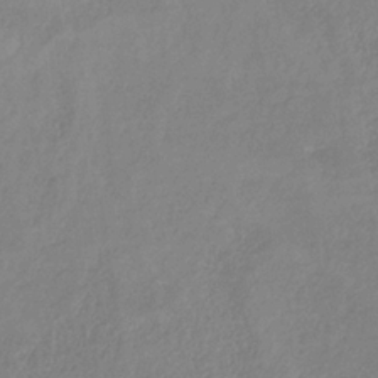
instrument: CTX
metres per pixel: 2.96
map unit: HNb
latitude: -33.4455
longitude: 55.2376
